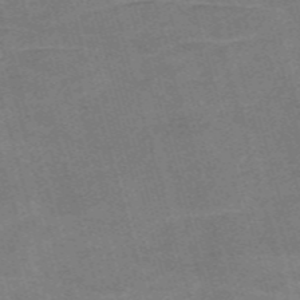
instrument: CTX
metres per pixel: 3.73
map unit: Nve
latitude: -58.8407
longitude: 65.1431
